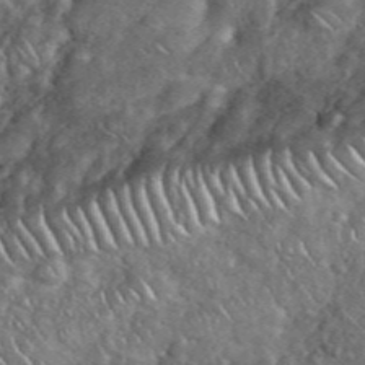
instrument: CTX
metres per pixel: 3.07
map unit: eHh
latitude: 38.2333
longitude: -58.8758
